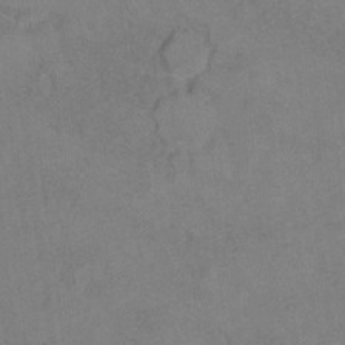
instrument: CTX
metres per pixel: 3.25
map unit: Hto
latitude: 6.8569
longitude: -35.3481
